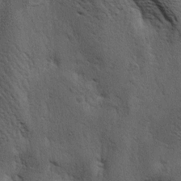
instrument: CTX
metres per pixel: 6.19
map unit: lAa
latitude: -5.0675
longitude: -125.9150
